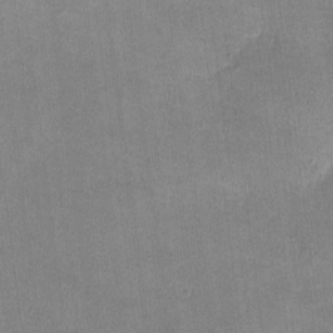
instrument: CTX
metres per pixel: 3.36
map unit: lHvf
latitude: -10.6896
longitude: -100.4790
